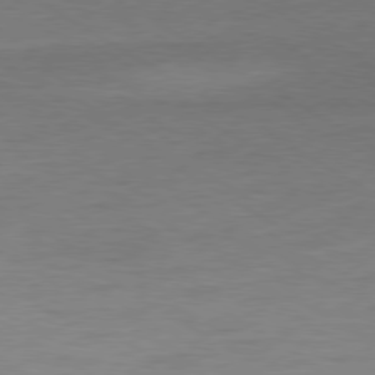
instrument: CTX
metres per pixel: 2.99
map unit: Ap
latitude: -80.1606
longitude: -52.3279
